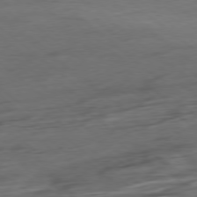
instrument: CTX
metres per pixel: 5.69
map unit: Hpe
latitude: -78.8408
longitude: -19.9906
